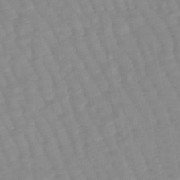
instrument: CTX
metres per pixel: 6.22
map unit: lHb
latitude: -48.0472
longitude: 78.3684
